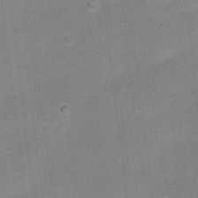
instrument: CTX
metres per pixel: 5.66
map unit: Hto
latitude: 17.1214
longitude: -38.9514
